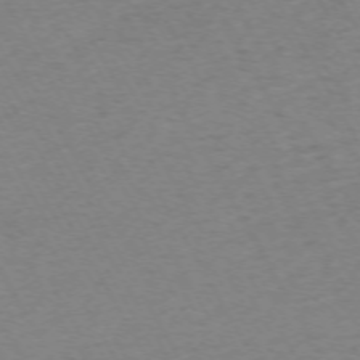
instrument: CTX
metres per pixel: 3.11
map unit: Ap
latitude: -72.8408
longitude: -69.6694
